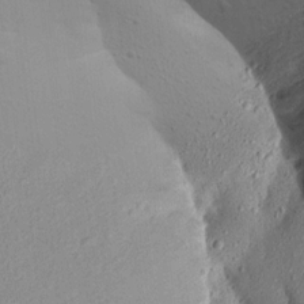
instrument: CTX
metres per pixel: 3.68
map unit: Aa
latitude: 14.8380
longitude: -142.4790
